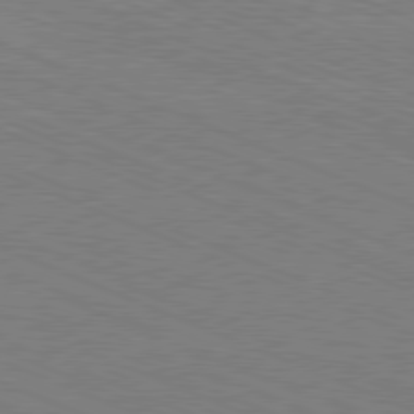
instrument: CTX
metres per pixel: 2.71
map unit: Hpe
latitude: -81.7667
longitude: 16.8030
